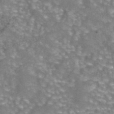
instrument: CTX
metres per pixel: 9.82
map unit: eAb
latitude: 44.3467
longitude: 105.7099
